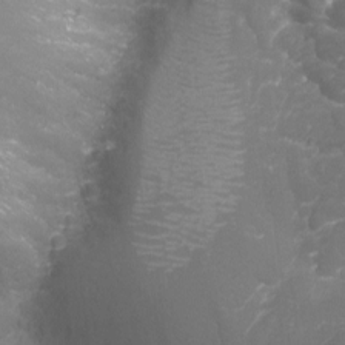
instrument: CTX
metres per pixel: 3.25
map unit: Nhu
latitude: -9.3132
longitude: -78.7247
